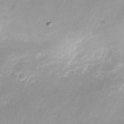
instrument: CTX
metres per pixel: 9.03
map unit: Nhu
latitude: -24.2172
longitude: -70.3278
